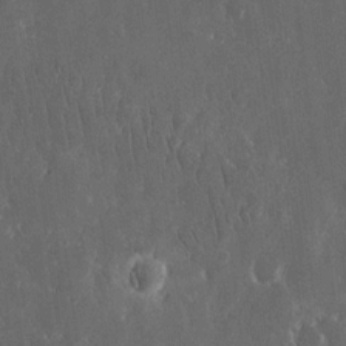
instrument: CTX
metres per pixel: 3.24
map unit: eHh
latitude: 15.5749
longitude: -73.0648
